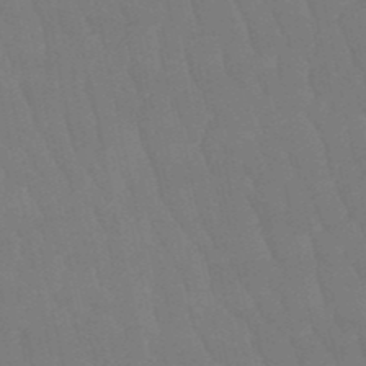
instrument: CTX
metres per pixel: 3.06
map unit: eHb
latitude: -50.4251
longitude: 76.1417
